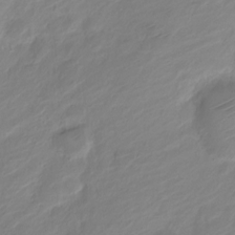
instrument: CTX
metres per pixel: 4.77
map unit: Nve
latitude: -18.8408
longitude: 108.0094
